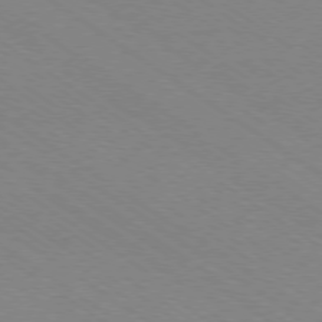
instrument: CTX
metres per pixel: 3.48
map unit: Ap
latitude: -78.8597
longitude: -85.2915
